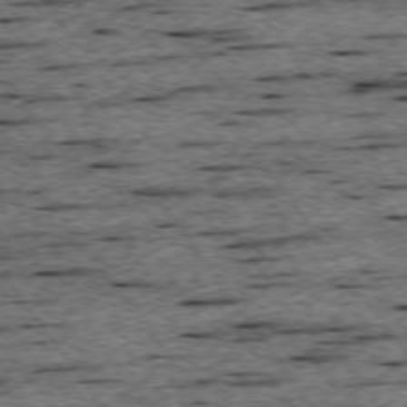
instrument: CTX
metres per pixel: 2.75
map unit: Ap
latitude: -74.7086
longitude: -87.9528
